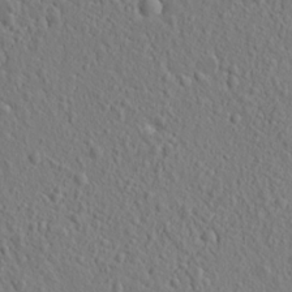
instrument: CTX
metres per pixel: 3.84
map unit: eHh
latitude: 16.6868
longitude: -73.3671
